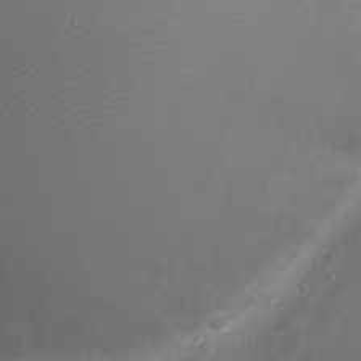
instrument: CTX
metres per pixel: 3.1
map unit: Nve
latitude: -20.7652
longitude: 106.2173
